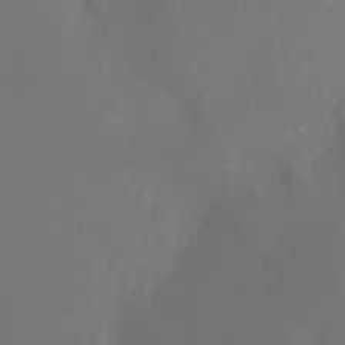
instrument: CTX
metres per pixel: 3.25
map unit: Ht
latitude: -4.3684
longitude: -61.1403
